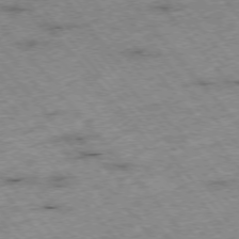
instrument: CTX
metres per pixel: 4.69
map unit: Hpe
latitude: -75.9178
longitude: -18.1766
